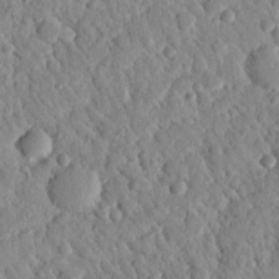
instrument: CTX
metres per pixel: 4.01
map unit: Nhu
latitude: 21.4616
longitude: -77.9717
